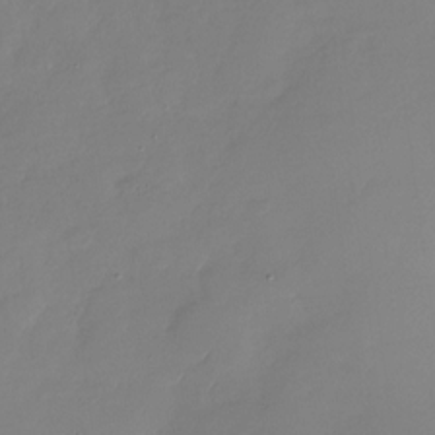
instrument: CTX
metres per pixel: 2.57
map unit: Nhu
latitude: -28.5763
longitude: -61.3104
